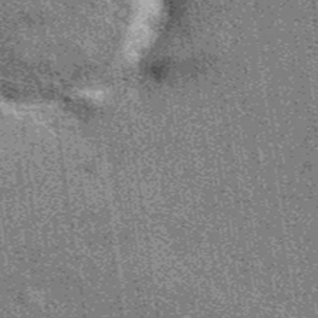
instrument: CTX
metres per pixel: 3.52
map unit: eAb
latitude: 39.9717
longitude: 107.2754
